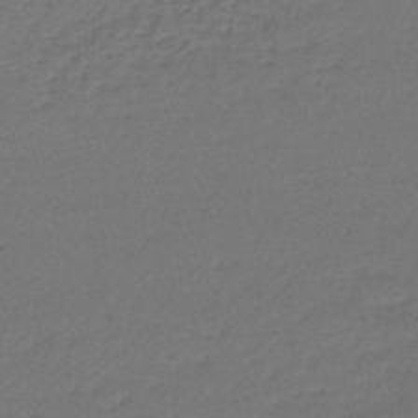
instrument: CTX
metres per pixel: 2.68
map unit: lHb
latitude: -46.0283
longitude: 63.1809
